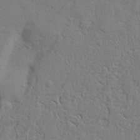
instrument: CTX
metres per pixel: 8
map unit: Nhu
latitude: 15.1215
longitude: -75.0270
